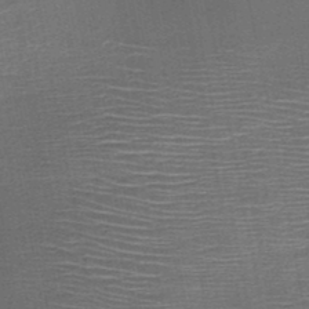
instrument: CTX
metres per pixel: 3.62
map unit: HNb
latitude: -48.3307
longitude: -42.3656
